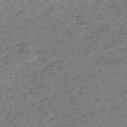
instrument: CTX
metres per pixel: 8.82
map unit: HNb
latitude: -55.1242
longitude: -43.7261
